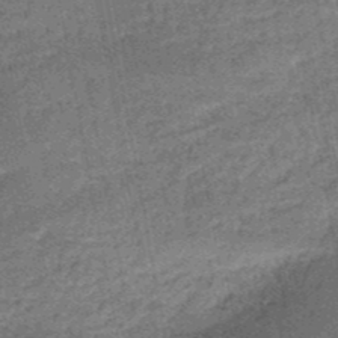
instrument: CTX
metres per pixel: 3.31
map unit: HNb
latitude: -51.2565
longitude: -49.7450
